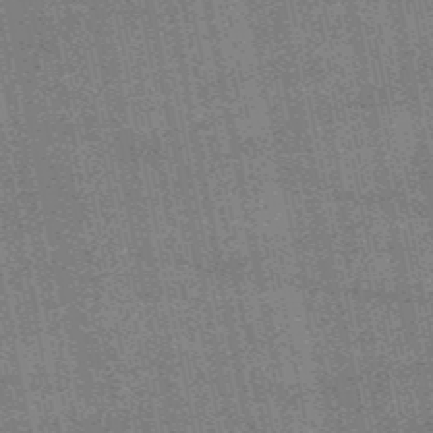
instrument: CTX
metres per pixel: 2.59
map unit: HNb
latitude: -52.1039
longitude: -42.2901
